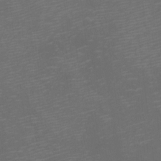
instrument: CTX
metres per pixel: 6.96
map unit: eHh
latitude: -1.3888
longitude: -79.0837
